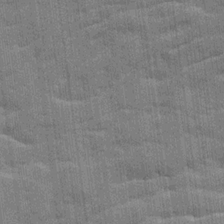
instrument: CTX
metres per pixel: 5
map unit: Ave
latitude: 20.1011
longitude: -129.9528
